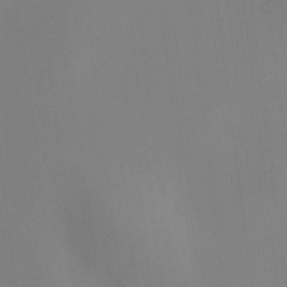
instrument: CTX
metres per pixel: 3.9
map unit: HNhu
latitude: 8.8758
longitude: 10.4251
